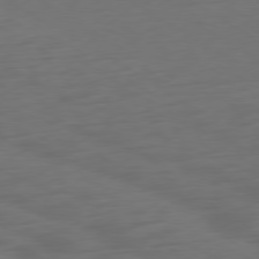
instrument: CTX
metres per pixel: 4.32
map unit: Ap
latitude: -79.8233
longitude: -64.2522
